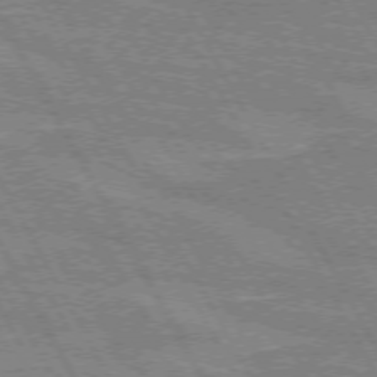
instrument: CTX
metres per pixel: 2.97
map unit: lApd
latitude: 72.2523
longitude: -55.2348
